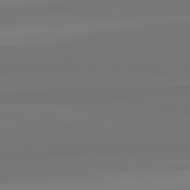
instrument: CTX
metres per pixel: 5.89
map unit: lApd
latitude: 82.3845
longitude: -178.5546
